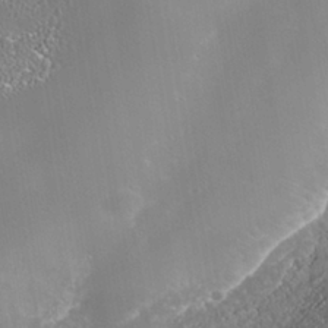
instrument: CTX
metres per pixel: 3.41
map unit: Nhe
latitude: -39.2943
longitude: -117.5371
